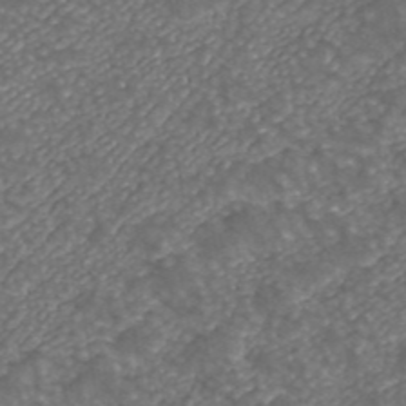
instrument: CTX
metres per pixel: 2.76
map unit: ANa
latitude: 43.1403
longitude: 25.0675
